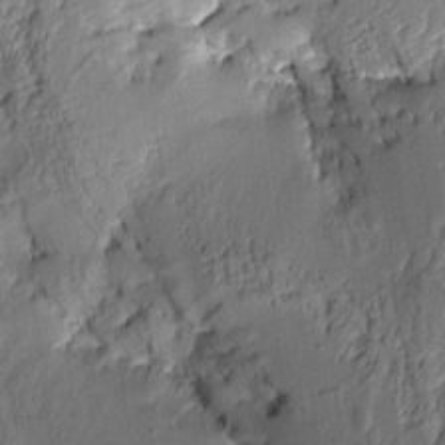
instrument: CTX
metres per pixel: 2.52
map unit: Aa
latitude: 8.8002
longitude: -128.6868
